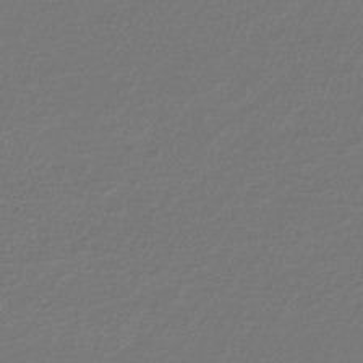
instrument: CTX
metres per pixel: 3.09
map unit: lHb
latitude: -43.8044
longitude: 69.3509
